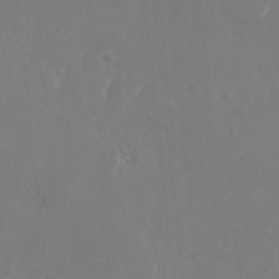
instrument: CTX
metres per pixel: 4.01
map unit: Nhu
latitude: -28.5763
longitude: -70.3089
